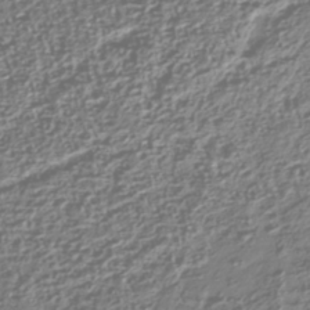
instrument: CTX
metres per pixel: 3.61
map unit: Nhu
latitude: -40.8597
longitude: -83.7827
